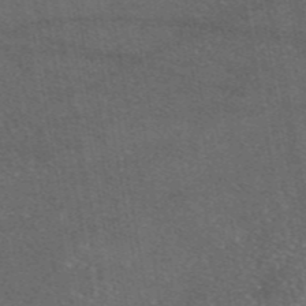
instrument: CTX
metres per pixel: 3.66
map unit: eAb
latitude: 46.9703
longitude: 112.4440
